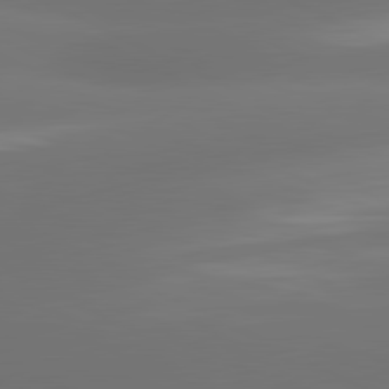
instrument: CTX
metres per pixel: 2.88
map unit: lApd
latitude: 81.4426
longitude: -164.3656
